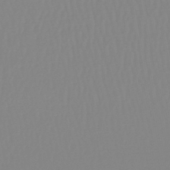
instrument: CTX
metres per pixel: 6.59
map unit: lHb
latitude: -44.7085
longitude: 74.2173
